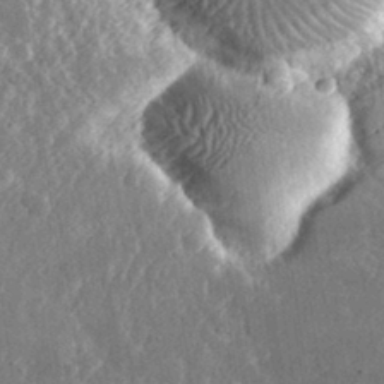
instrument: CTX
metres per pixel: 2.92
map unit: lHvf
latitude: 32.0822
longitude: -91.6127
